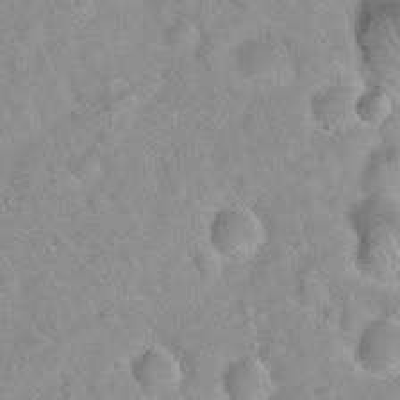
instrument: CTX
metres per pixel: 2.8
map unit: Hto
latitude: 20.5735
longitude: -53.4049
